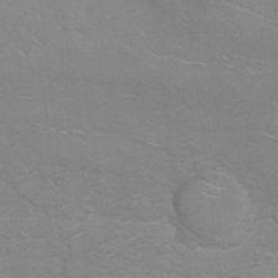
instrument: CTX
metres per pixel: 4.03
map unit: Hto
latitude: 6.8380
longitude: -35.9150
